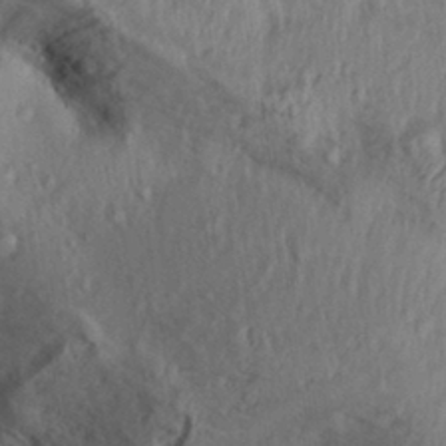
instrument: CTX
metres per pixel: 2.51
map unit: Aa
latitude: 30.2523
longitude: -135.7260
